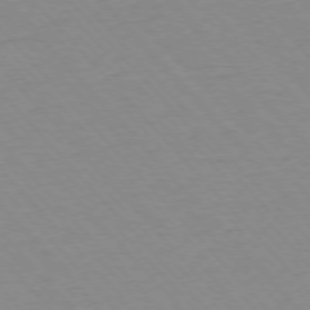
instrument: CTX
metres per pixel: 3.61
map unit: Ap
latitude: -76.5007
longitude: -86.4412
